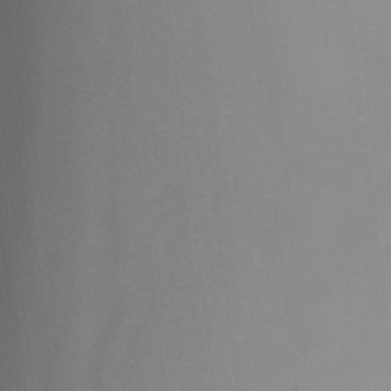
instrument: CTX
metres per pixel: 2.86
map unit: Ht
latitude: -2.5573
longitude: -28.3467
